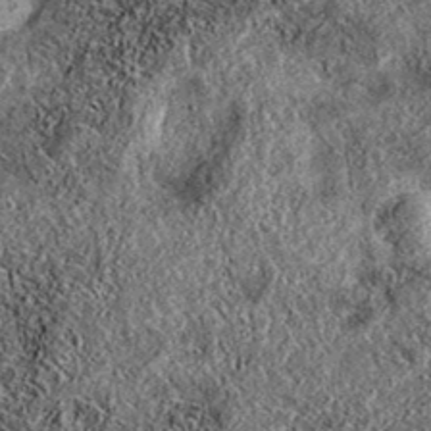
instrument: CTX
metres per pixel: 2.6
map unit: eAb
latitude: 37.2348
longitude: 108.1039
